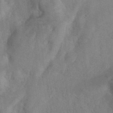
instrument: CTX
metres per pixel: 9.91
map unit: ANa
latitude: 39.8016
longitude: 29.4643
